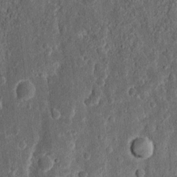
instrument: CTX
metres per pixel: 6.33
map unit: Nhu
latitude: 13.6883
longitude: -73.9339
